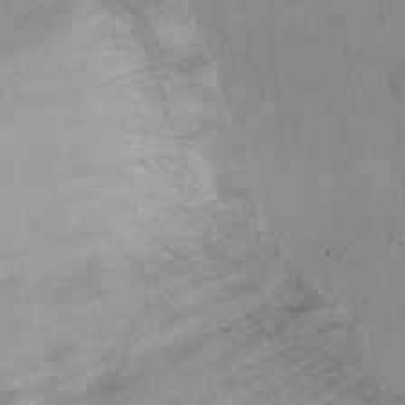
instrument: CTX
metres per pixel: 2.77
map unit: Ht
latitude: 14.2523
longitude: -40.9891
